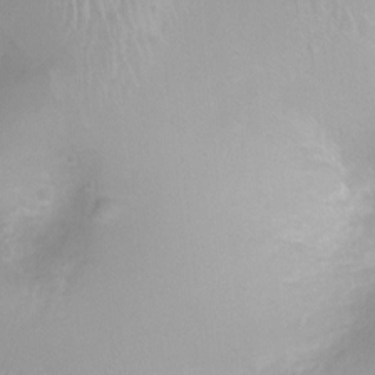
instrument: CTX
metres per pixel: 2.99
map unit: Ht
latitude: -0.8597
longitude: -19.0458
